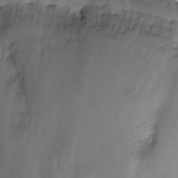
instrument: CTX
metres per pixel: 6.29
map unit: Nhu
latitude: -13.4643
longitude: -56.4978
